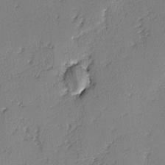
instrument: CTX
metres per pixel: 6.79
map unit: lAvf
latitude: -3.2753
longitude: -107.8205
